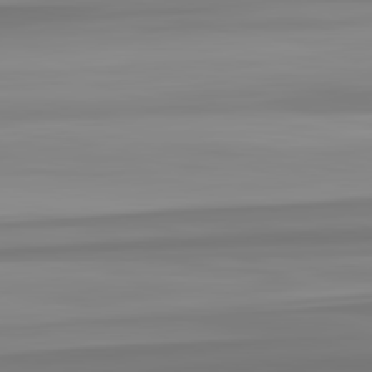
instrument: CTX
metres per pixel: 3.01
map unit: lApd
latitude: 82.8380
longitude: 173.0864
